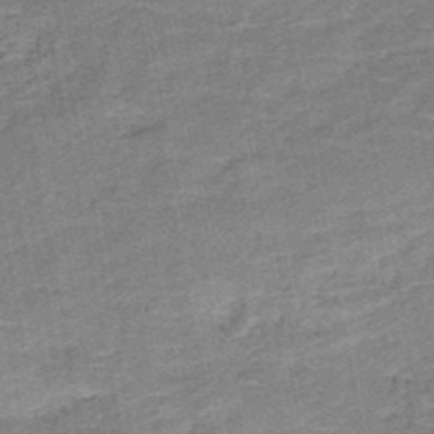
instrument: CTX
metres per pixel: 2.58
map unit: HNb
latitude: -49.8612
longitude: -49.7450
